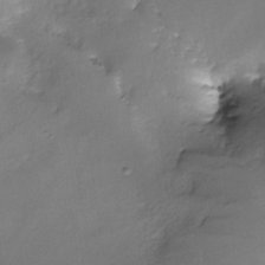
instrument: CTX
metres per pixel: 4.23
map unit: Nhe
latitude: -27.0108
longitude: -109.9339
